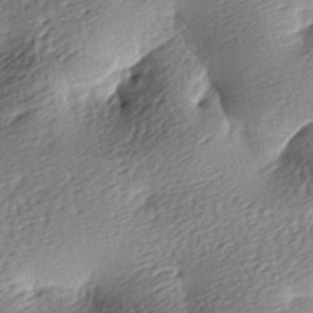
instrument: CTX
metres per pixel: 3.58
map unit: lAa
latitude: -8.8030
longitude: -126.4601
